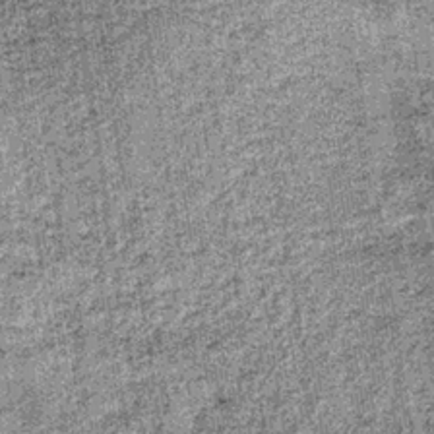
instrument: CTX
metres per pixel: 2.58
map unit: lHb
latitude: -36.5762
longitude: 64.6708
